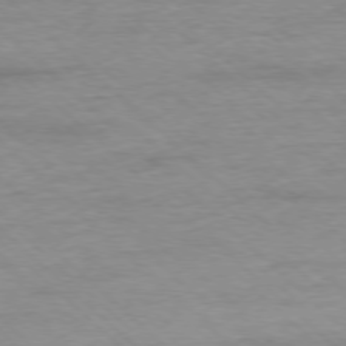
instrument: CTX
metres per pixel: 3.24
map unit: Ap
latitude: -77.6155
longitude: -93.8961
